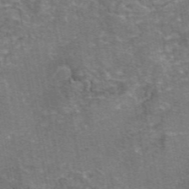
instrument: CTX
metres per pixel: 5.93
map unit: eAb
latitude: 46.8758
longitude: 103.8989
